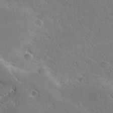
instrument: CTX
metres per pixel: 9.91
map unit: lHvf
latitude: 27.2537
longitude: 142.0283
